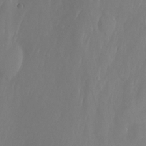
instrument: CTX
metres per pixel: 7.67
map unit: Nhu
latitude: -13.7100
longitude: -64.8569
